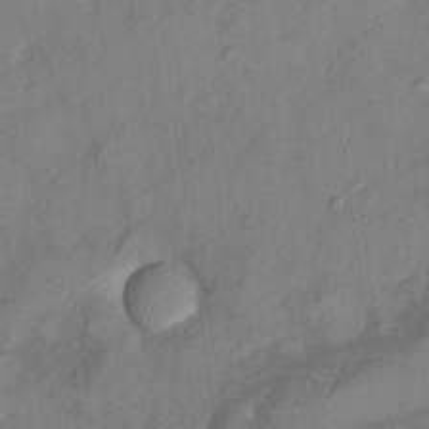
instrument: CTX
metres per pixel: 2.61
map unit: Nhu
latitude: 9.6883
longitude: -24.8946
